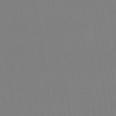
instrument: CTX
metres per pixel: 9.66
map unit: eHb
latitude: -49.7856
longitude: 67.6722
